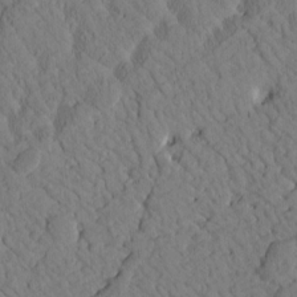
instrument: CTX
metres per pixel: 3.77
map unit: Htu
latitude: 0.5545
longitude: 176.2362
